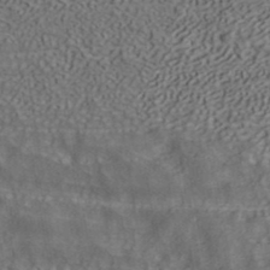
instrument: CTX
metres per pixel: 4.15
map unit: ANa
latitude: 39.8961
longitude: 34.9353
